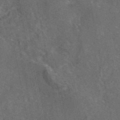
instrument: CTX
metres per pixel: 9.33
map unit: eAb
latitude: 45.9150
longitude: 108.8786
